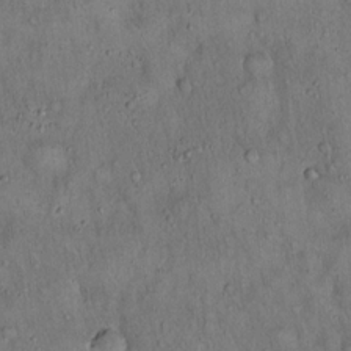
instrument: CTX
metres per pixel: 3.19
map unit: Hto
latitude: 15.6127
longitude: -59.2726
